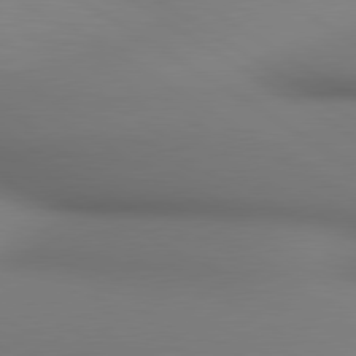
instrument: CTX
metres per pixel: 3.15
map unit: lApd
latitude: 80.5735
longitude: 138.6330
